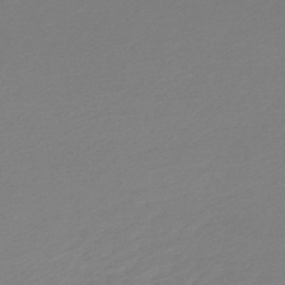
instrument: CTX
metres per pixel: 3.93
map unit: lHb
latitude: -47.4643
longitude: 60.4629
